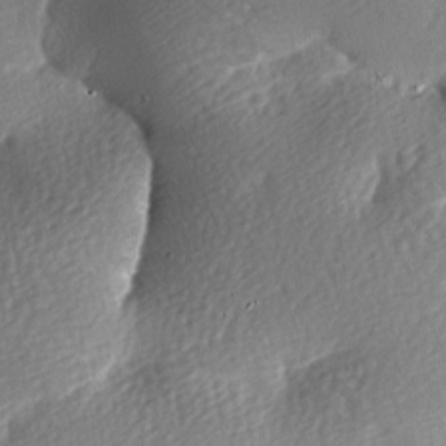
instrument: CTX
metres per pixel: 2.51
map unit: lAa
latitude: -8.7085
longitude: -126.0633
